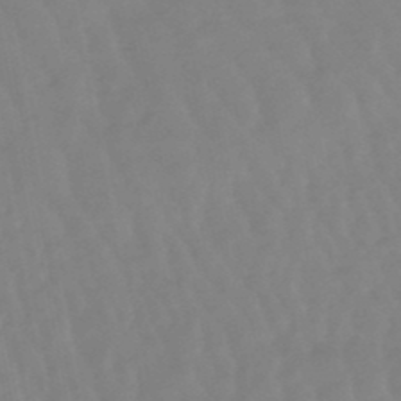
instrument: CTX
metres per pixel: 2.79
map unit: lHb
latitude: -48.6330
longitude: 78.4251
